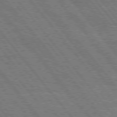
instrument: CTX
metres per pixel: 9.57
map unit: Hpe
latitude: 75.3860
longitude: -153.4049
